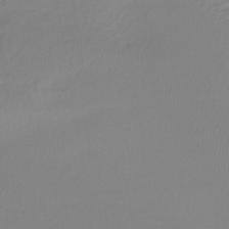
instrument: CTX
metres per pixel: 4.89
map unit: lHb
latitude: -41.1431
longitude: 71.1620
